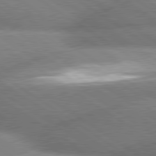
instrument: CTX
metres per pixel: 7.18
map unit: lApd
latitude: 80.1200
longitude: -161.4615
